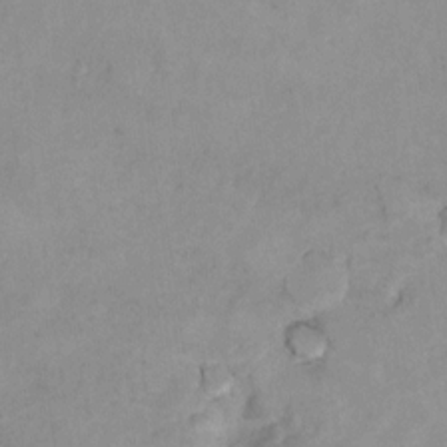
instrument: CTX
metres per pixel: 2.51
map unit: Hto
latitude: 7.9150
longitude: -35.5749
